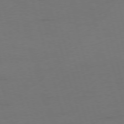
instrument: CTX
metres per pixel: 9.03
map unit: Ap
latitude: -76.5763
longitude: -73.3293
